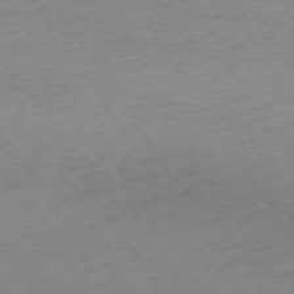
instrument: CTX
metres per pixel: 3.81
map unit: Ap
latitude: -73.5588
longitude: -68.4034
